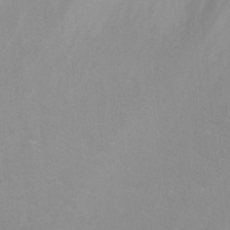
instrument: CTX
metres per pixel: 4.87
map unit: Nhu
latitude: -9.1809
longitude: -71.2159
